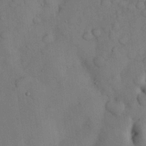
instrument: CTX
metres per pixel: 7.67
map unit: Nhu
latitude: 28.2900
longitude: -69.9906
